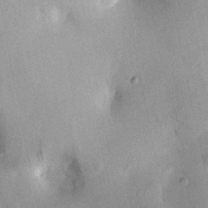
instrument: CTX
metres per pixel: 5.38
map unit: HNhu
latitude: 14.4979
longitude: 10.7652
